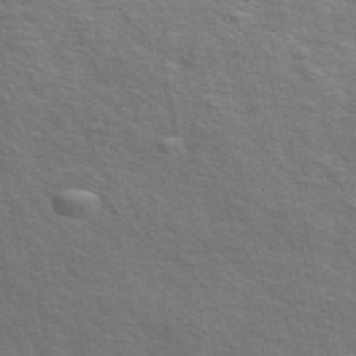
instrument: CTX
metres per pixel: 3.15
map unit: ANa
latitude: 48.8758
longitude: -75.5938
